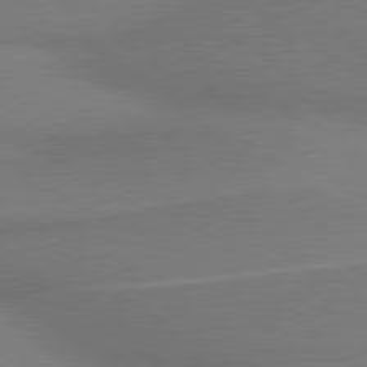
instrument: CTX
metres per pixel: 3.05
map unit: lApd
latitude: 79.8773
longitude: 179.2376
